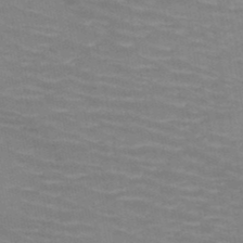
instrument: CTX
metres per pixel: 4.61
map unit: HNb
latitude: -47.8422
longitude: -47.2348
